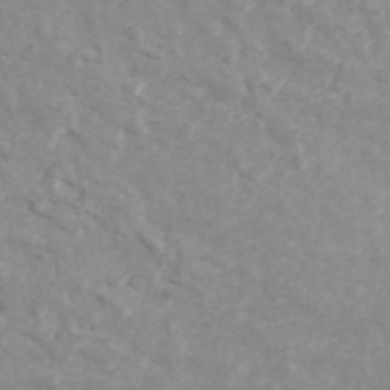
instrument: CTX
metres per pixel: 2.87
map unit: ANa
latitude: 46.8191
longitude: 26.5762
